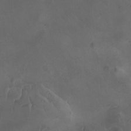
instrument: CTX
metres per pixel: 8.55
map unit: Ave
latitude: -7.9367
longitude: -122.1956
